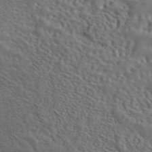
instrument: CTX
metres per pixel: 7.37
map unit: eAb
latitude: 43.5749
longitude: 112.3873
